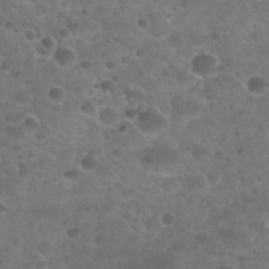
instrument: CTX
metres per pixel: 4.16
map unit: Nhu
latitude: 25.7260
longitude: -51.6127
